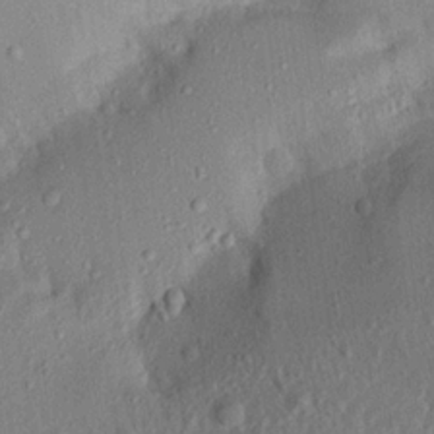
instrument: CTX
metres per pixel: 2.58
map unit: Aa
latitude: 20.2334
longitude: -143.2915
